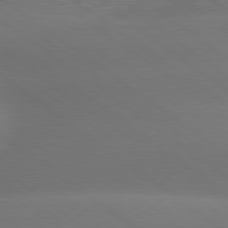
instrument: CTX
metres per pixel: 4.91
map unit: Hpe
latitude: 79.0081
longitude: -152.0633
